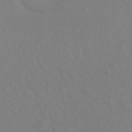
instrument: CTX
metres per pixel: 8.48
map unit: Hto
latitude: -8.0283
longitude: -45.9339
